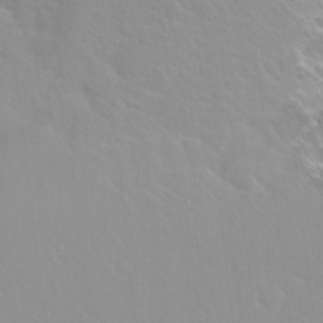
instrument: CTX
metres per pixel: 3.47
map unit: Hto
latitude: 20.2523
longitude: -33.7828
